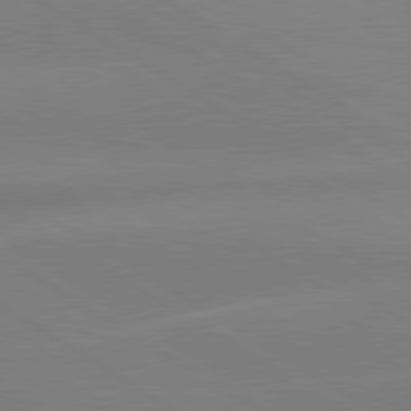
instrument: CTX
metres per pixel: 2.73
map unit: lApd
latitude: 80.1956
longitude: -145.8394
